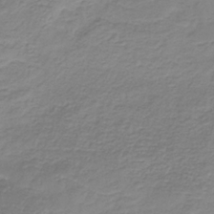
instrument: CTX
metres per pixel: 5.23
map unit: HNb
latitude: -34.1984
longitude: 53.1053
